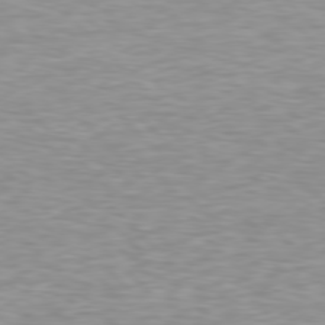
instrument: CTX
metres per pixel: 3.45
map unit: Hpe
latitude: 77.2726
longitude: -175.0459
